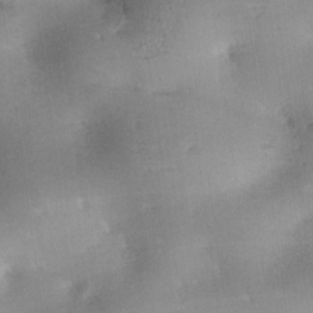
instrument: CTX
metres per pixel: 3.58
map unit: lAa
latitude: -10.3306
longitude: -124.7624
